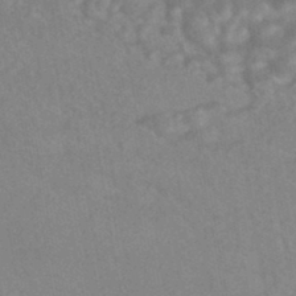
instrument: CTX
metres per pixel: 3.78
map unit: HNhu
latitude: -44.8408
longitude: 91.8801
